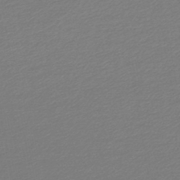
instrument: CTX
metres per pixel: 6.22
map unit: lHb
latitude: -46.1039
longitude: 68.0472
